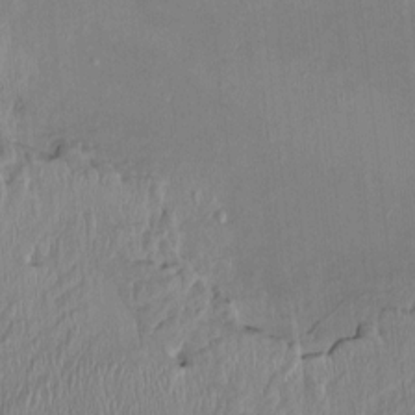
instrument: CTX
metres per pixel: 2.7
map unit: HNhu
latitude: 1.2159
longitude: -6.8569
